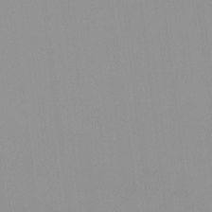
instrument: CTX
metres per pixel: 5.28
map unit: HNhu
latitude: -0.7086
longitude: -5.3293
